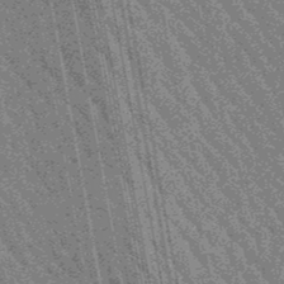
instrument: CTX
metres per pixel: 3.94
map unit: lHb
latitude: -48.3873
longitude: 73.9178
